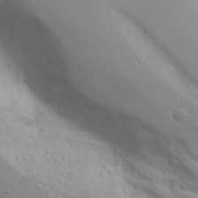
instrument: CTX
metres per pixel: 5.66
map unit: Ave
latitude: 13.0459
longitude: -139.1214
